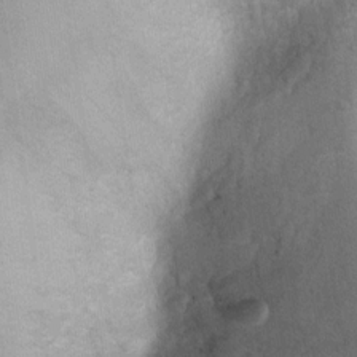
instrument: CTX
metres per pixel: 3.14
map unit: Ht
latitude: 4.1200
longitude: -29.3104
